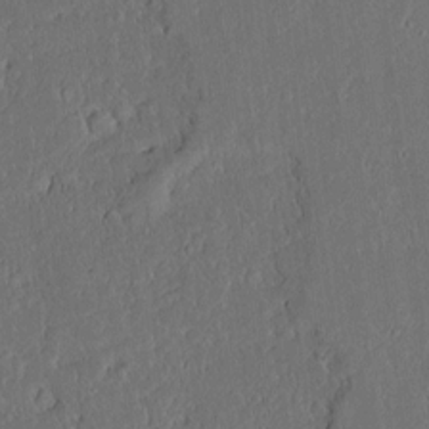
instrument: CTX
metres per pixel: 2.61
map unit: lAvf
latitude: 7.6127
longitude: 168.1039
